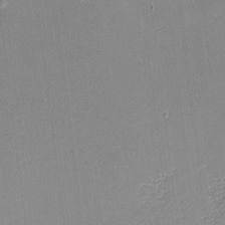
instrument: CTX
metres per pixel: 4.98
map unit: eHh
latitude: -2.8407
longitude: -80.1956
